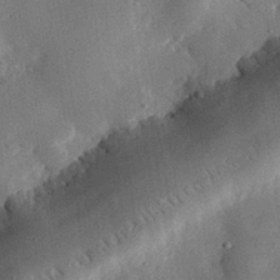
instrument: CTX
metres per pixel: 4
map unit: eHh
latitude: 30.2901
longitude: -80.2333
